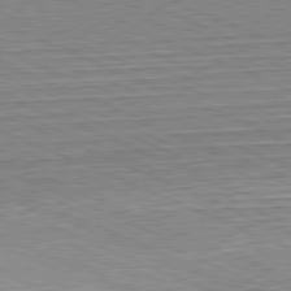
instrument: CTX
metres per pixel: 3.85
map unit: Hpe
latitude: -81.8234
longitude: 11.7289
